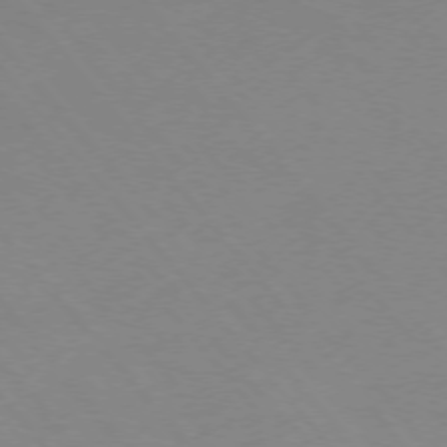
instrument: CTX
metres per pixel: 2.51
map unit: Ap
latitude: -76.1039
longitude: -70.7246
